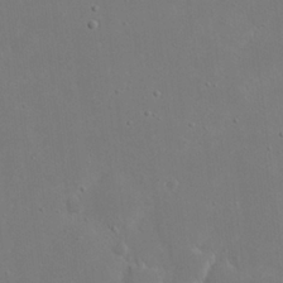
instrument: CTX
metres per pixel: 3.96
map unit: eHh
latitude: 20.5168
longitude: -71.2726
